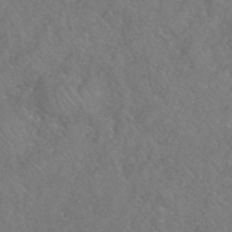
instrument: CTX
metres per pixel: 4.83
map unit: eHh
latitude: 40.4223
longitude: -57.5938
